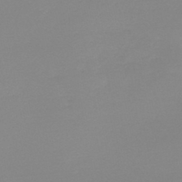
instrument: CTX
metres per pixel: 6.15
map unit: lHb
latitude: -44.0472
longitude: 63.9367
